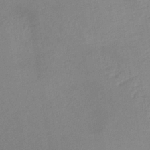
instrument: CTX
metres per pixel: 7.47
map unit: lHb
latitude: -36.5195
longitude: 68.7463
